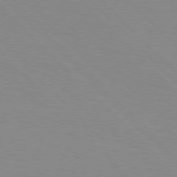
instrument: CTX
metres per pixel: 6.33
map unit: Hpe
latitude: 77.6316
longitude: -160.0255
